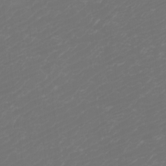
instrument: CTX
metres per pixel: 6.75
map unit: Htu
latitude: -6.2550
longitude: -74.2145
